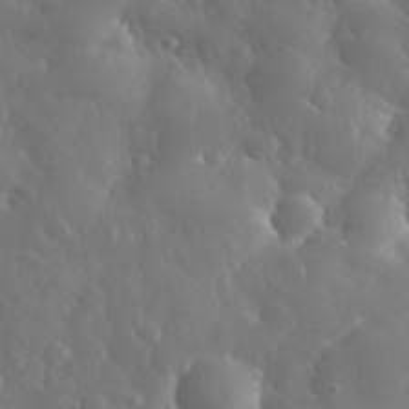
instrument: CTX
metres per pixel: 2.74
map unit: eHh
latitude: 33.8205
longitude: -57.8583
